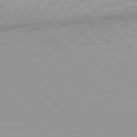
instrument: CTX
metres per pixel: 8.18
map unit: Hpe
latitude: 77.4804
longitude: -172.9891
